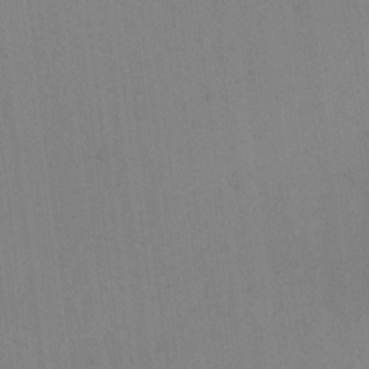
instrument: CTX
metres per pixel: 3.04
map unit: lAvf
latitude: 8.5924
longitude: 167.4454
